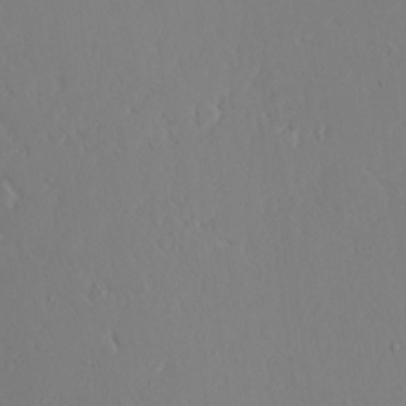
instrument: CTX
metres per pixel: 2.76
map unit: Aa
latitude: 23.2915
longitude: -127.0270
